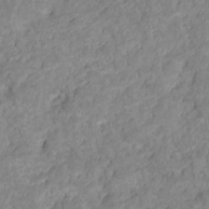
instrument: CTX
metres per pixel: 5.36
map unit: HNhu
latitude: -20.5573
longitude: 85.1431
